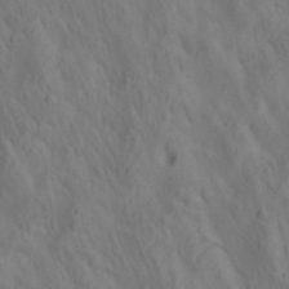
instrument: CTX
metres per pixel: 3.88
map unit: lAa
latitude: 22.3089
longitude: -138.1956
